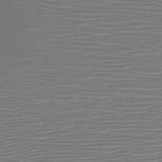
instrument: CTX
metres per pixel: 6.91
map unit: HNb
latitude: -46.6707
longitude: -41.8583
